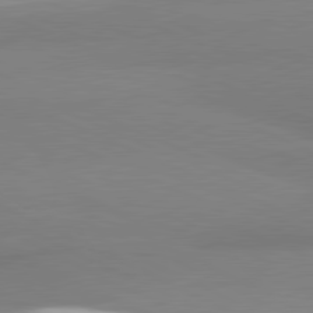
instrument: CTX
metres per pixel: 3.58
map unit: lApd
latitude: 81.5182
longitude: 177.2943
